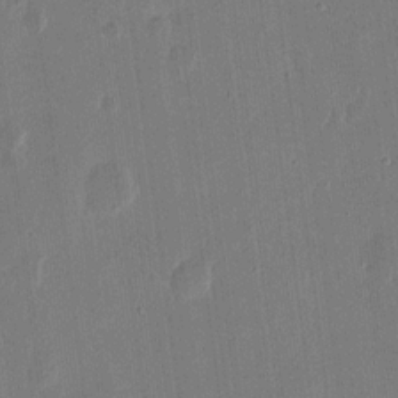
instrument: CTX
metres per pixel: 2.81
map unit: eHh
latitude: 14.8758
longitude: -69.4616
